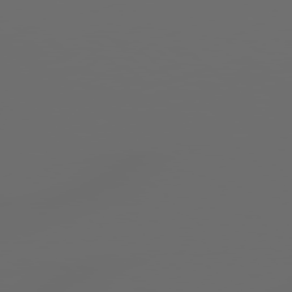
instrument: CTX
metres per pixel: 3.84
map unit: Hpe
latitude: 77.9150
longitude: -177.4426
